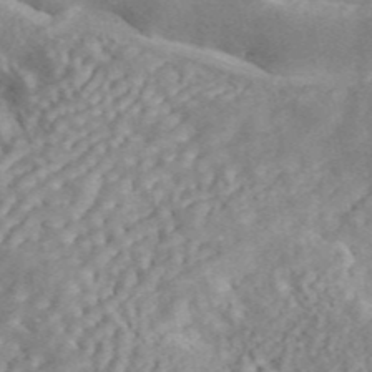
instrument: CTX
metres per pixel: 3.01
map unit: ANa
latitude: 45.7260
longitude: 24.8030
